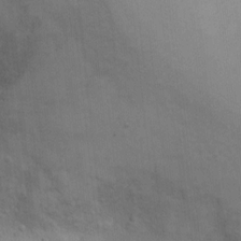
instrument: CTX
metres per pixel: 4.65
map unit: Ht
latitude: 7.7827
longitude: -36.7813
